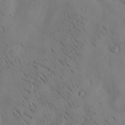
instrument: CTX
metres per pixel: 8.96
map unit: Htu
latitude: -4.4251
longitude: 173.3321
